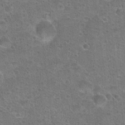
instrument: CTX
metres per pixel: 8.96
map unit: Hto
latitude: 23.0458
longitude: -49.4993
